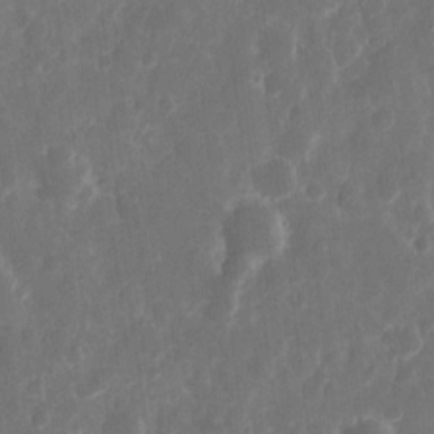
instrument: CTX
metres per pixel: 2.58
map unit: eHh
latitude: 11.2348
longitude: -72.6113
